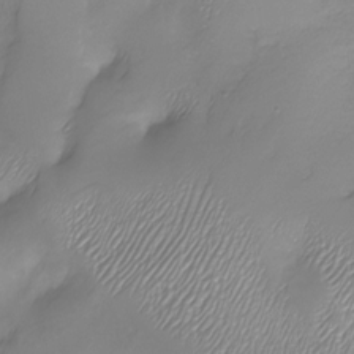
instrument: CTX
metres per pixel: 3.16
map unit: Nhu
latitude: -28.0094
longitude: -59.4238
